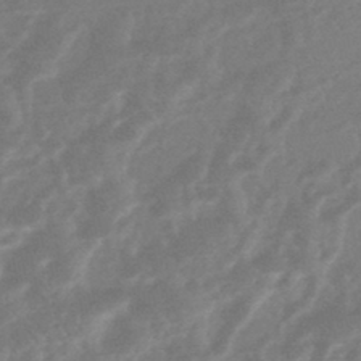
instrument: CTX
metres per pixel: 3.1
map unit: HNhu
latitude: -44.5196
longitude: 91.7100
